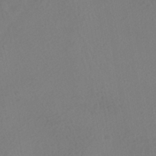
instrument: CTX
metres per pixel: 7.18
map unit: HNhu
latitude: -40.7652
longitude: 104.4062
